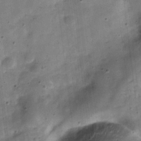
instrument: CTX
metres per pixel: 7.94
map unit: Hve
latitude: -31.5777
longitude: 92.4251
